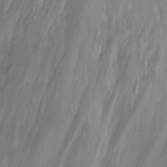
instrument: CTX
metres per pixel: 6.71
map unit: Nhu
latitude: -6.1794
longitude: -77.4048
